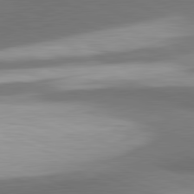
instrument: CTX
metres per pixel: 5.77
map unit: lApd
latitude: 81.5371
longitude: 174.1983
